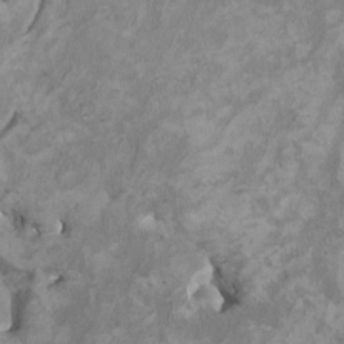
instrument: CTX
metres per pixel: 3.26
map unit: HNhu
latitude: 3.5560
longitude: -3.3481
